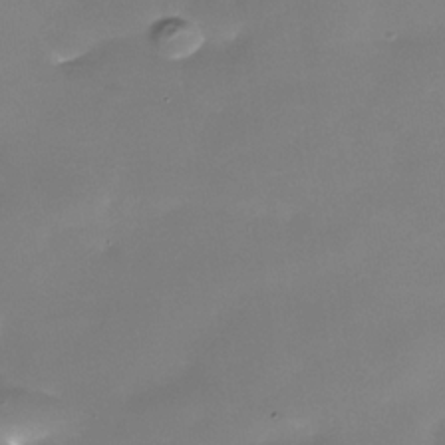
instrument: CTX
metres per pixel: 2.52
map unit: Nhe
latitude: -36.1039
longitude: -90.5735
